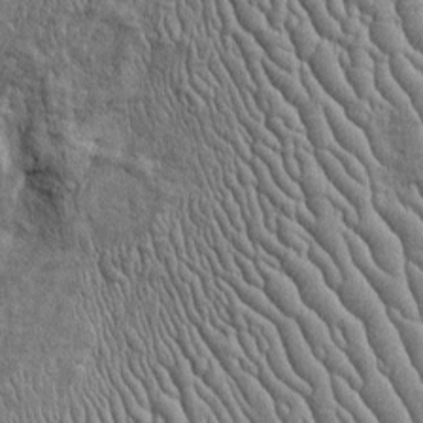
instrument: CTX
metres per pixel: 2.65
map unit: Htu
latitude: -5.7666
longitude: 152.8974
